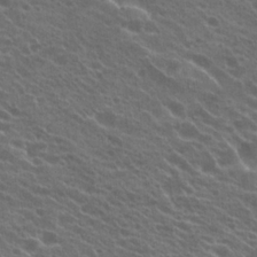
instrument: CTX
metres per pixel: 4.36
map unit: Hto
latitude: 22.6868
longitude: -38.1956
